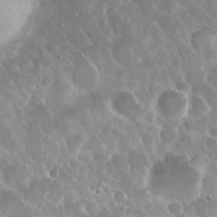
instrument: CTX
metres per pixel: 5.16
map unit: Nhu
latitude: 24.7057
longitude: -60.9702
